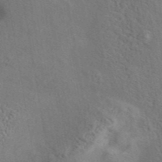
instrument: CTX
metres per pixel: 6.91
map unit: eAb
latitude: 42.7057
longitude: 109.9178
